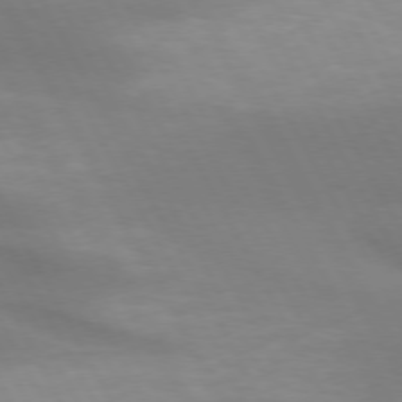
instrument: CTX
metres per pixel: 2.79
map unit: lApd
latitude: 73.5560
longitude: -48.8002
